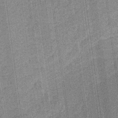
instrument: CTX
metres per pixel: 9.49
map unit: eHb
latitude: -30.4818
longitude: 64.3873
